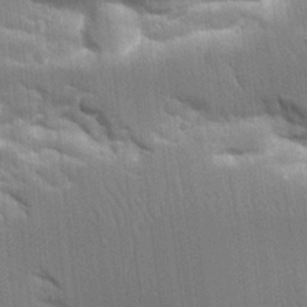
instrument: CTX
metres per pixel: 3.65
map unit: Aa
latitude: 10.8191
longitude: -125.9150
